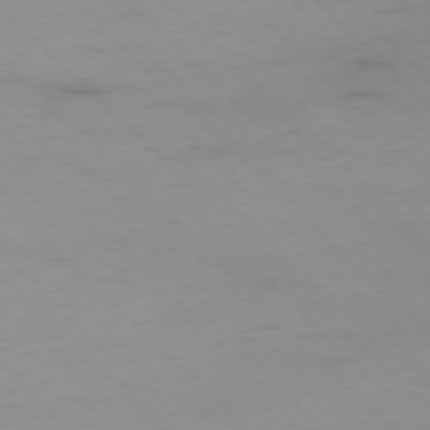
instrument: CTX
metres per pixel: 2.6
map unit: Ap
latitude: -77.2943
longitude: -91.0458
